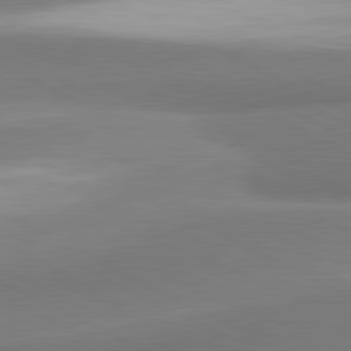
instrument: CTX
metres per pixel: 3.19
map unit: lApd
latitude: 81.1214
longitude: 167.5399
